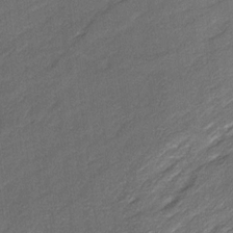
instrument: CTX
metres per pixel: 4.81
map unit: Ave
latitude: 16.6491
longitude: -136.4223
